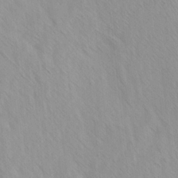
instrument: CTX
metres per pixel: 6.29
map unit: Ave
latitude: -1.4833
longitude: -112.7813
